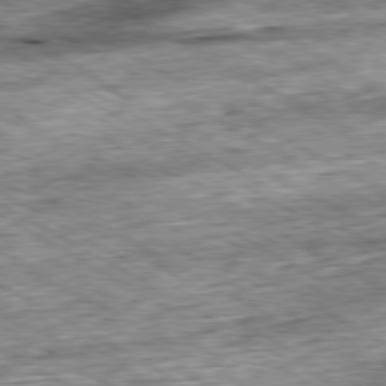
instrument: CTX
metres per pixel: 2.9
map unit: Ap
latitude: -80.3873
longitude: -88.3090
